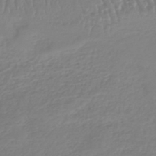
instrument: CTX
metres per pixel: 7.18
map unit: lHb
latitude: -40.6518
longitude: 67.2565
